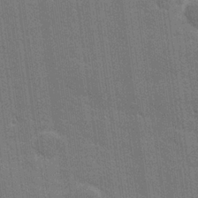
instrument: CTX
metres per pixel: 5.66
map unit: lHvf
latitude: 27.1214
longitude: 140.9353
